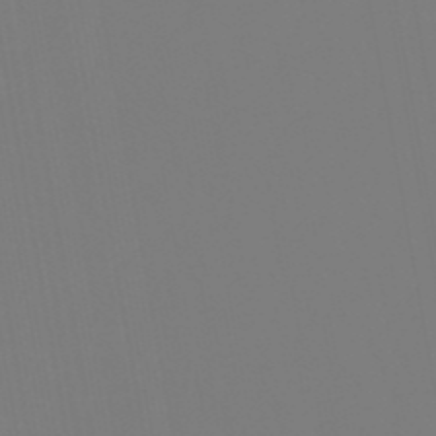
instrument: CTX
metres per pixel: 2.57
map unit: eHb
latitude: -50.3495
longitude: 74.4818
